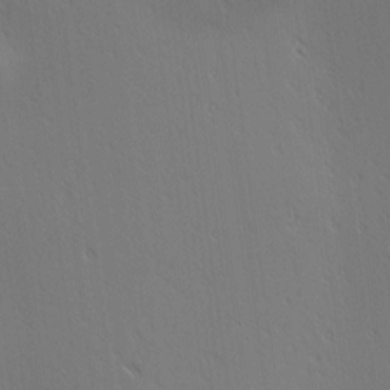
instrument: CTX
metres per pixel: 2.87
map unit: Ave
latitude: 1.9150
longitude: -115.4048
